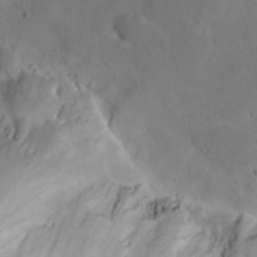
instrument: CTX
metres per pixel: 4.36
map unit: eHh
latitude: 23.8961
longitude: -66.8380
